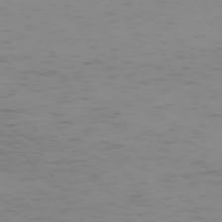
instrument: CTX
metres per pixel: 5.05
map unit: Hpe
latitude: -73.4076
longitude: 6.6707
